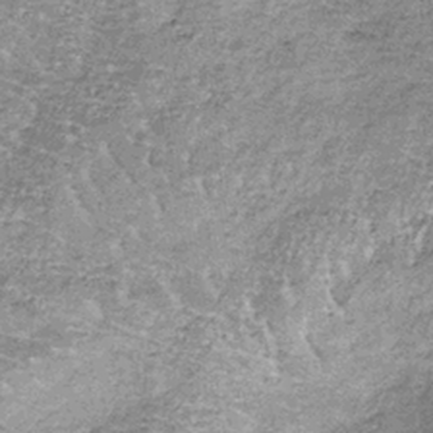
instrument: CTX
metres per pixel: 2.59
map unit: lHb
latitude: -37.1620
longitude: 66.2551
